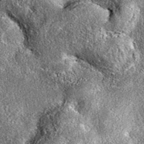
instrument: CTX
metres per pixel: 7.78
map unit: eAb
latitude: 36.8191
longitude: 111.9367
